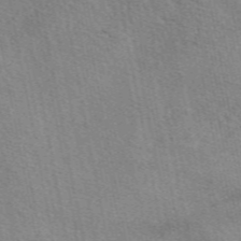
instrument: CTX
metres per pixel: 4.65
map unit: eAb
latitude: 50.3656
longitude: 108.7085
